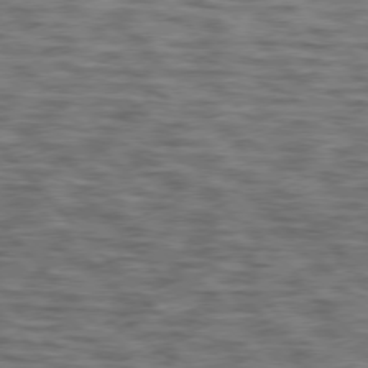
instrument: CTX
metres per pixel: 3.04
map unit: lApd
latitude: 76.4412
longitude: -70.2522
